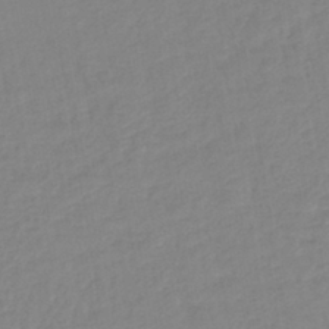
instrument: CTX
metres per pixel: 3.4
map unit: lHb
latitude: -40.5951
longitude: 74.4818
